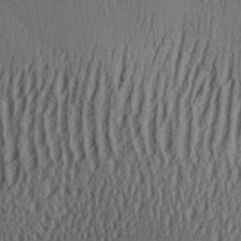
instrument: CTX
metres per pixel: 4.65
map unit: Aa
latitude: 28.0444
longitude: -136.3845
